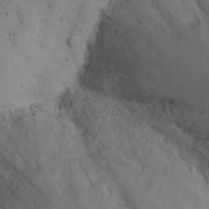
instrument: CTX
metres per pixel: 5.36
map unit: Nhu
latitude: 21.1970
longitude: -72.3468
